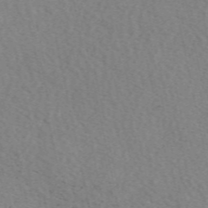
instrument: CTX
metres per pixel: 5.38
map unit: eAb
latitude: 50.3467
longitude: 109.1998
